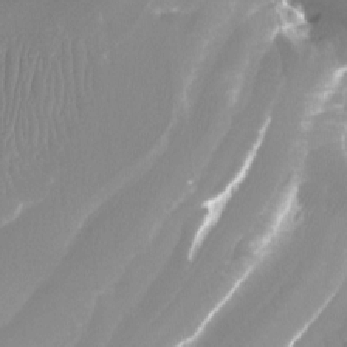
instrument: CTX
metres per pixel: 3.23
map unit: Ht
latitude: -12.6708
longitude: -49.3482
